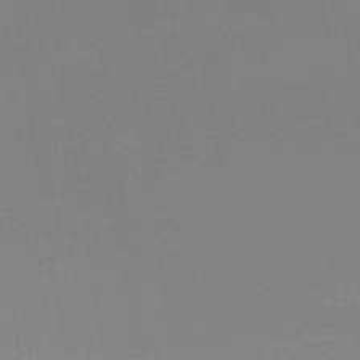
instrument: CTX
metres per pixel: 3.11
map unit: lHb
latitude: -45.7856
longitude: 58.8219
